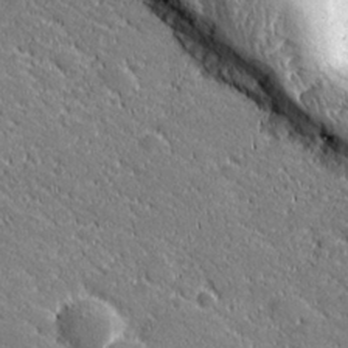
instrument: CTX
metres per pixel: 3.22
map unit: lHvf
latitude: 27.2159
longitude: 141.8611
